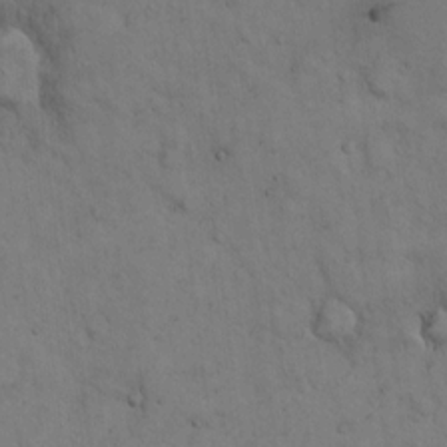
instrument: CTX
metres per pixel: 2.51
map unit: Hto
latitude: 13.4993
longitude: -59.8583
